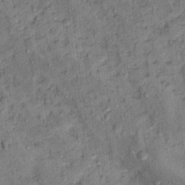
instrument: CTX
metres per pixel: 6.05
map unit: Nhu
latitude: 15.3104
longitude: -31.7072
